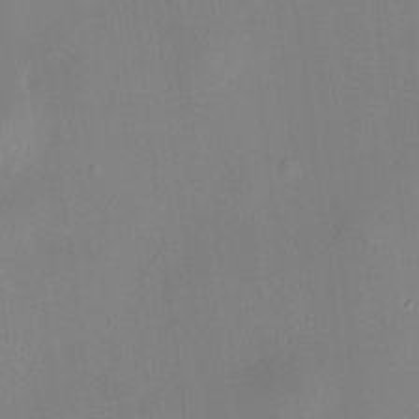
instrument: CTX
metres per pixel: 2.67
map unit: HNhu
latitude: 7.5938
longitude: 12.1417
